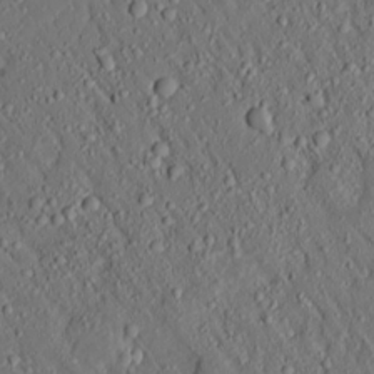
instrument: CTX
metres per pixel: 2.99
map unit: Ave
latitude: 14.8002
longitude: -140.3656
